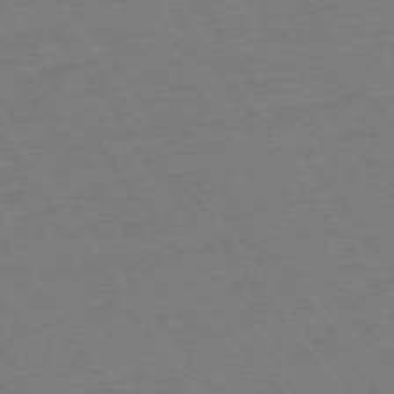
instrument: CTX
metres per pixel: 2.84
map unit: Ap
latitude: -74.0094
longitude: -70.9136
